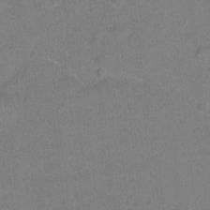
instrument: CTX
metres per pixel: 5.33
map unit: Hto
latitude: -4.8975
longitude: -35.8772
